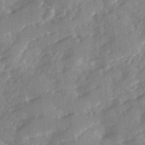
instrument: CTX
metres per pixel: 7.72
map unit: Ave
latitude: 12.1011
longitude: -102.7435
